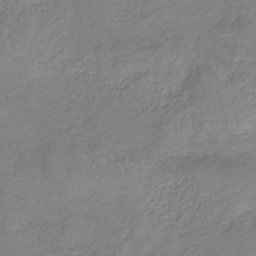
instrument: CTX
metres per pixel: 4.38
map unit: HNb
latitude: -34.7652
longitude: 56.1417
